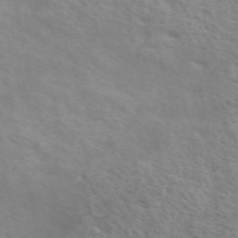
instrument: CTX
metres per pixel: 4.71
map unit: ANa
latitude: 49.2726
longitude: -73.1970
